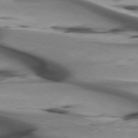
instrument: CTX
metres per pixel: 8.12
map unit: lApd
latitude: 75.8205
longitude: -65.8583
